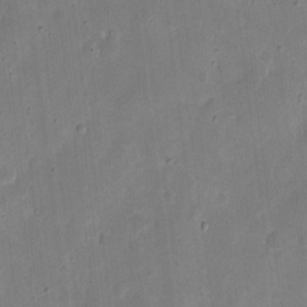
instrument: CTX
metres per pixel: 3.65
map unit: eHh
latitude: 7.4804
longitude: -72.0444
